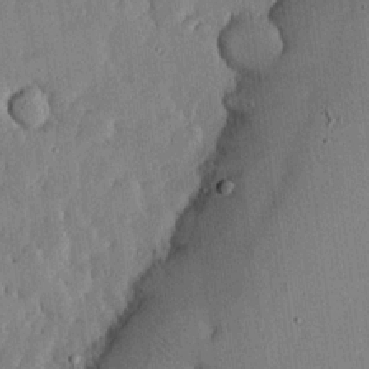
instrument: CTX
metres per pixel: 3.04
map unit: lHvf
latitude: 17.8583
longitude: -115.8961
